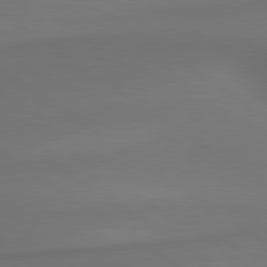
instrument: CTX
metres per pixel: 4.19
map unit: lApd
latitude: 79.8017
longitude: -174.0633
